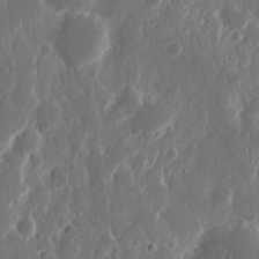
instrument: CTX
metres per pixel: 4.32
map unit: eHh
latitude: 11.5749
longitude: -71.2726
